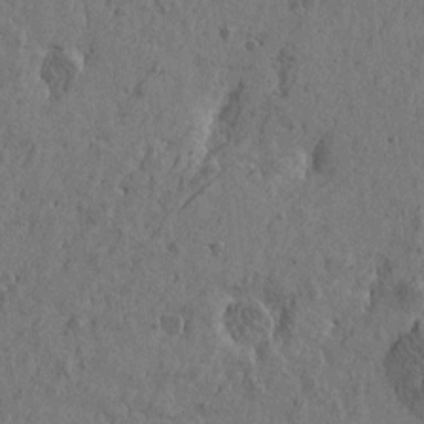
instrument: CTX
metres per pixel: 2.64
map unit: Htu
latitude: -5.3509
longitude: 179.7099
